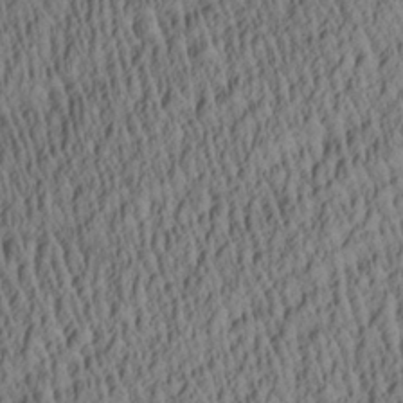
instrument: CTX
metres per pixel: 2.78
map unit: Aa
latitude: 27.3104
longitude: -135.7638
